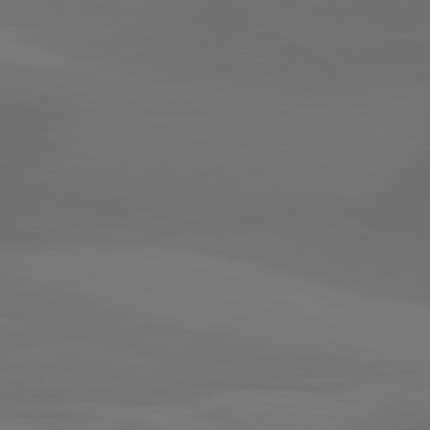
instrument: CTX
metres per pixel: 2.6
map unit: lApd
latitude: 81.8394
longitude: 143.7666
